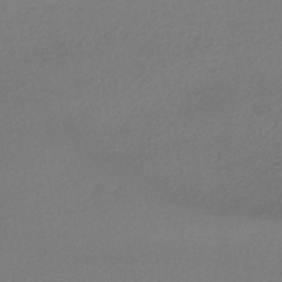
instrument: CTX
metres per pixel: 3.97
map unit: HNhu
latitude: -43.8800
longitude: 95.2942
